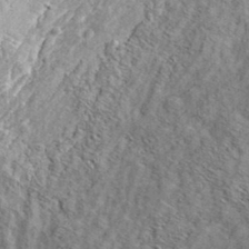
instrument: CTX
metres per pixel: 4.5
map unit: eHh
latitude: 37.1214
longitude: -80.1389
